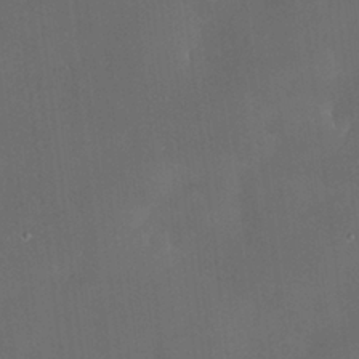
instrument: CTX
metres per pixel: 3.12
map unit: HNhu
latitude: 5.8016
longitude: 13.7100
